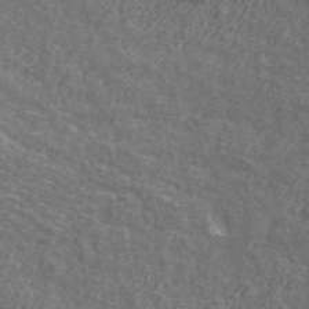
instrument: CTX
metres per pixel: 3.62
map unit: ANa
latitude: 43.0270
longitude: -87.6127
